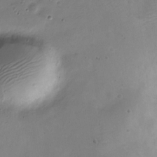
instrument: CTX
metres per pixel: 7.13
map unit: Nve
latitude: -22.7086
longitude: 106.2173
